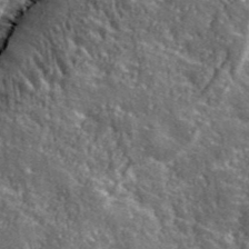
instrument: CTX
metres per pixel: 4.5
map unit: eHh
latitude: 42.5357
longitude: -91.0458
